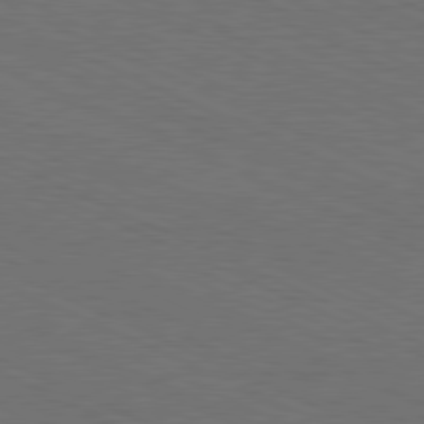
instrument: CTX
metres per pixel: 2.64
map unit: Hpe
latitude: -81.8423
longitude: 18.8219
